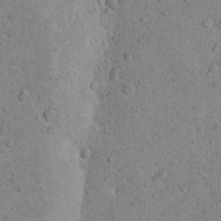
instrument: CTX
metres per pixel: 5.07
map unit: Nhu
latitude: 14.1578
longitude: -28.3089
